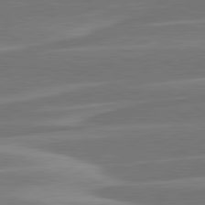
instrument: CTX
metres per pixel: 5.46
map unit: lApd
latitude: 81.3293
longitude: -129.6127
